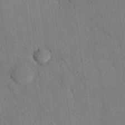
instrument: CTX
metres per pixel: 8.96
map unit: eHh
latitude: 25.9906
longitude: -80.2900
